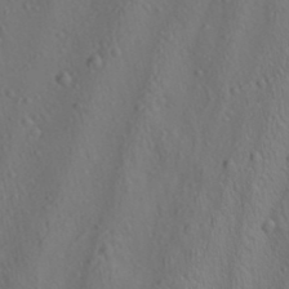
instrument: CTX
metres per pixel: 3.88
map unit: lAa
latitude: 22.4790
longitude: -138.1011
